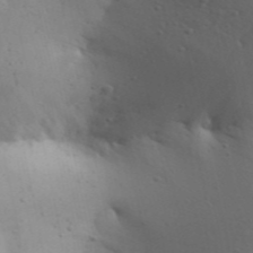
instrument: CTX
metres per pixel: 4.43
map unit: Aa
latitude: 29.9339
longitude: -146.2901
